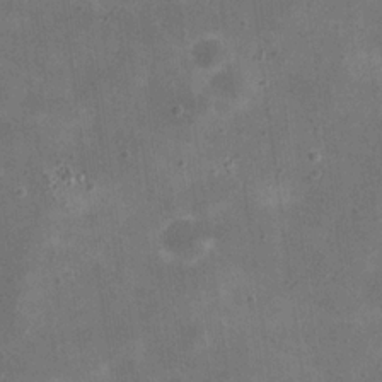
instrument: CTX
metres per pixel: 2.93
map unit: eHh
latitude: 20.8380
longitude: -66.4979
